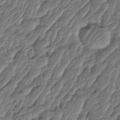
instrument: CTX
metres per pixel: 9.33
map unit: HNhu
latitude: -24.7652
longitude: 50.6707
